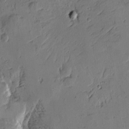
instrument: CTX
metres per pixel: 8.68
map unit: Htu
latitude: -3.8800
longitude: -177.1592
